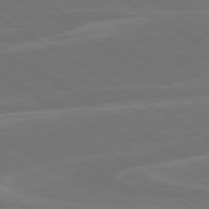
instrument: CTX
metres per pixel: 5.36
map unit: lApd
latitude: 79.8584
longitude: -126.3656
